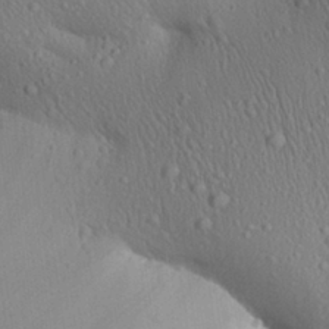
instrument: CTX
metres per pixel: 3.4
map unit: Aa
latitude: 26.8380
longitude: -137.2726
